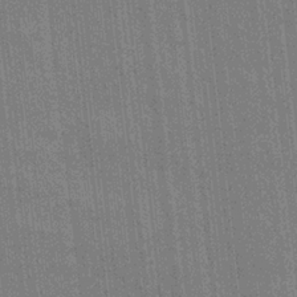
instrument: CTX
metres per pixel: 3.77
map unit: eHh
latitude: 5.2726
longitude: -74.5357
